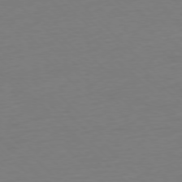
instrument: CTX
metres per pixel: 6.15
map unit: Ap
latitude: -77.7100
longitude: -71.0080
